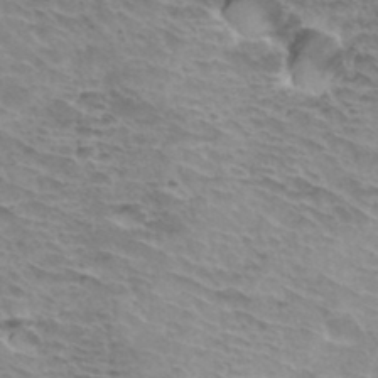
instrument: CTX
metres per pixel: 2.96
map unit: Hto
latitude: 34.4601
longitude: -43.6694
